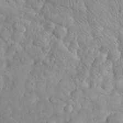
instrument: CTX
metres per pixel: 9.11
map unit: eHh
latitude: 32.4412
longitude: -64.8002
